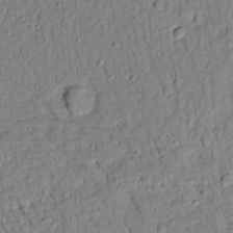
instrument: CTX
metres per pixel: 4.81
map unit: Aa
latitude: 9.0270
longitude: -134.1955
